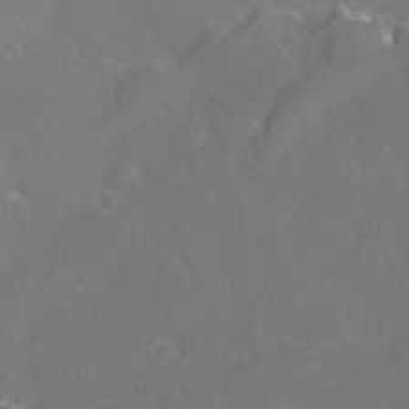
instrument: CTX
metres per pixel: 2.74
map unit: Nhu
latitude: -13.0487
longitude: -72.5924
